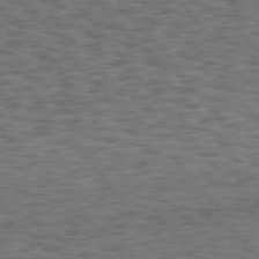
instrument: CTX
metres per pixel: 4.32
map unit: Hpe
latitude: 75.2726
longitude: -135.5560
